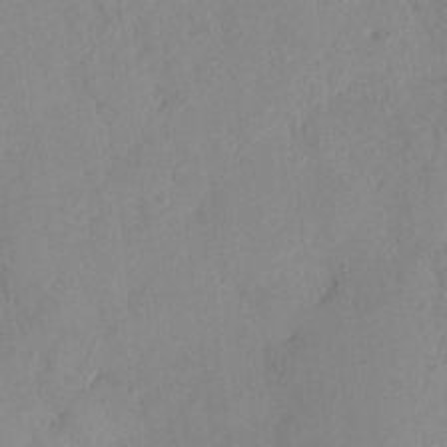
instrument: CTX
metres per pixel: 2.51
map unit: HNhu
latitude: 6.2900
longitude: -3.7260
